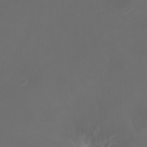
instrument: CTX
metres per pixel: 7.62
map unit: HNhu
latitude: 8.0255
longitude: 10.8408
